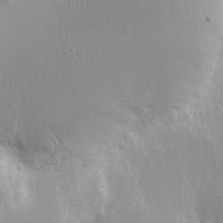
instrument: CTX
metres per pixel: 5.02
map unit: Nhe
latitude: -2.1983
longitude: -59.3860
